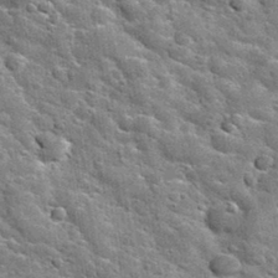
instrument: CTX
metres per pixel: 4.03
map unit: Nhu
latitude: 32.1577
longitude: -53.8772
